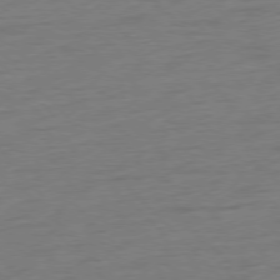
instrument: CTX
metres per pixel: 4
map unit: Hpe
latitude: -77.5210
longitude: -14.4223
